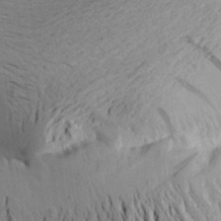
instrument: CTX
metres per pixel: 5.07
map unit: Aa
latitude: 21.2537
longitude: -149.1025
